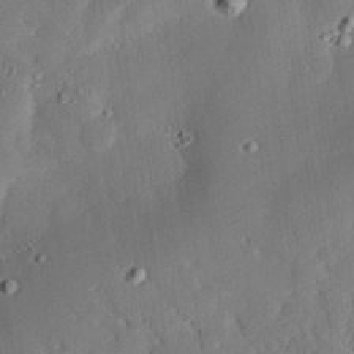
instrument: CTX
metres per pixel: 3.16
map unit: eHh
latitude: 29.7827
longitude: -82.0822
